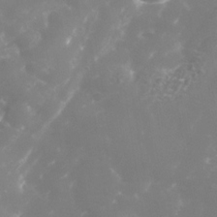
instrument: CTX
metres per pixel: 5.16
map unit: Nhe
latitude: -36.1605
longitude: -90.9136
